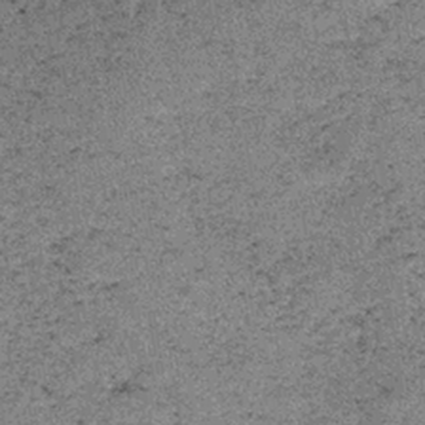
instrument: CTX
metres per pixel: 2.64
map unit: lHb
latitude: -38.3873
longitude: 67.1809
